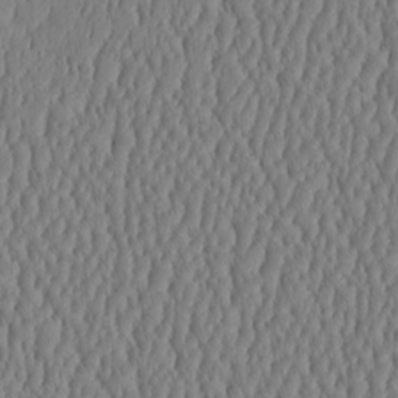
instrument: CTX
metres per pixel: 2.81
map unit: HNhu
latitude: -3.5966
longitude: 13.4643
